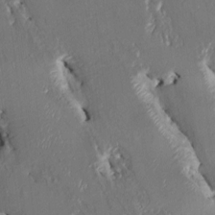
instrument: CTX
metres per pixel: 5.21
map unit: HNhu
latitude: 4.7435
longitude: -4.9136
